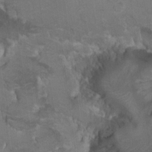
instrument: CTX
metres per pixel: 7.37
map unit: Nhu
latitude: 18.1955
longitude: -32.4223
